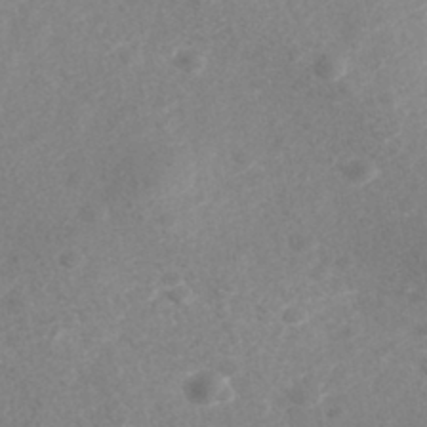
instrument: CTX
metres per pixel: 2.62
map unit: Nhe
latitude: -41.5021
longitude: -110.0822
